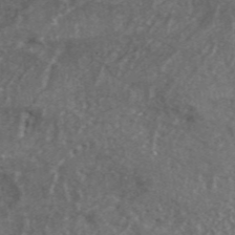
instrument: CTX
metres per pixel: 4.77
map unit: ANa
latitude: 46.0444
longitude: 27.3698
